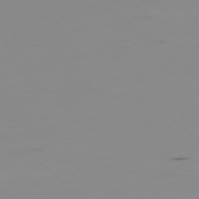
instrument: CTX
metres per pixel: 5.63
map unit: Ap
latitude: -78.5573
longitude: -64.4979
